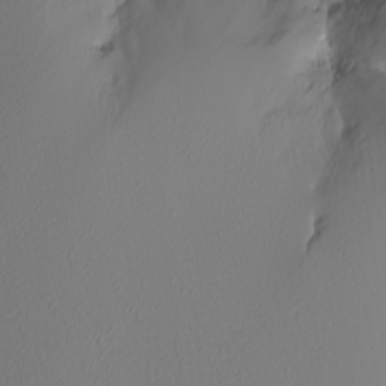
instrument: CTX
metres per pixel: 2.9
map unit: Nhu
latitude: -3.8044
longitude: -84.4412
